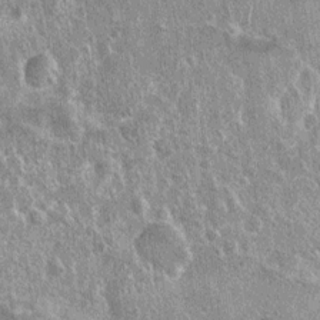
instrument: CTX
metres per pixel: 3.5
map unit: Nhu
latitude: 7.1403
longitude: -20.1578
